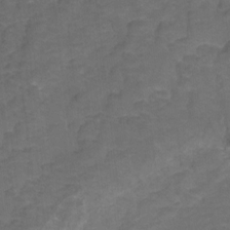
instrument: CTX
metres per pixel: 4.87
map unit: Hto
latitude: 4.8947
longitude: -32.5924
